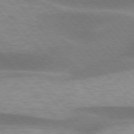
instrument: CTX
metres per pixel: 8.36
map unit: lApd
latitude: 75.8583
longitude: -58.6491
